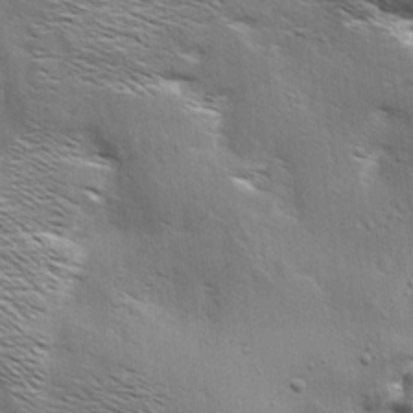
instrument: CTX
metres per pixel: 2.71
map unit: Aa
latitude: 9.4993
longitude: -140.2711
